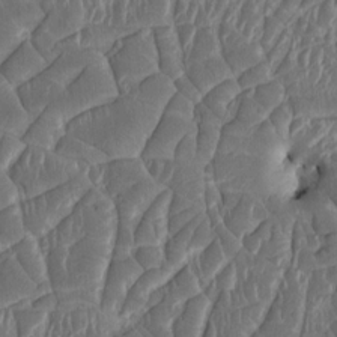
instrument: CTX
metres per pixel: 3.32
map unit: HNhu
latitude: 3.7260
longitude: -6.1578
